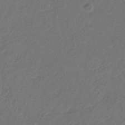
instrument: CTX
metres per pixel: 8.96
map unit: eHb
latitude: -30.1039
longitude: 65.2376
